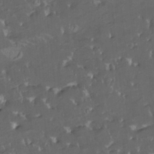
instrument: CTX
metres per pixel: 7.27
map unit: HNhu
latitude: 4.5168
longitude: 13.8611
